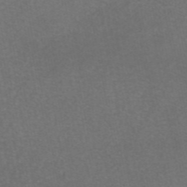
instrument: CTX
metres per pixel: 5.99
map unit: eAb
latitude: 46.7247
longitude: 106.1417
